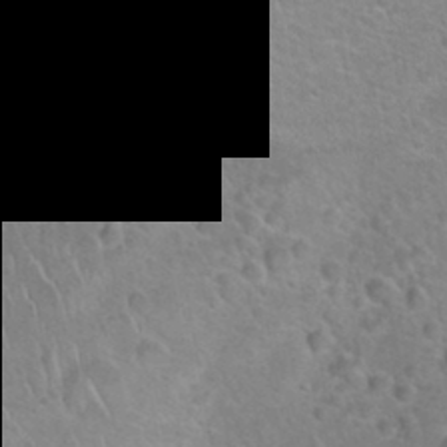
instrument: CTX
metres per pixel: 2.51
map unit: Hto
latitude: 21.3104
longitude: -49.9906
